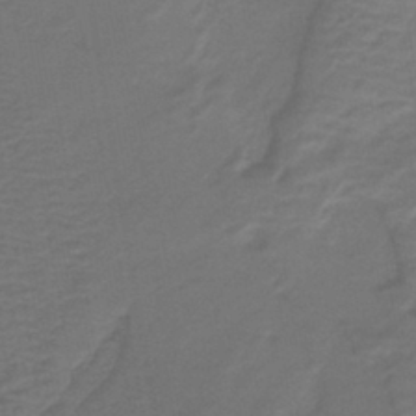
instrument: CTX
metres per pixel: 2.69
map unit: HNb
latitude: -43.0108
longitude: 51.4454
